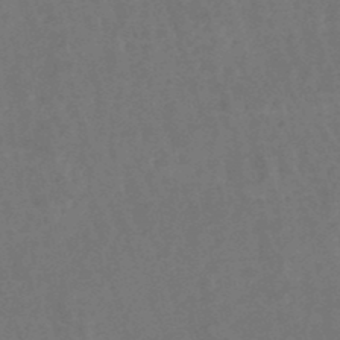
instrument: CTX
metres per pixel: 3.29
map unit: lHb
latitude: -47.9178
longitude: 74.1039
